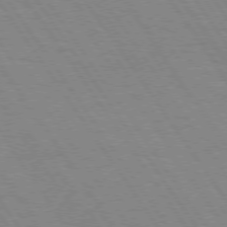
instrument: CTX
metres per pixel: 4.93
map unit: Hpe
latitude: 74.2712
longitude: -136.9703
